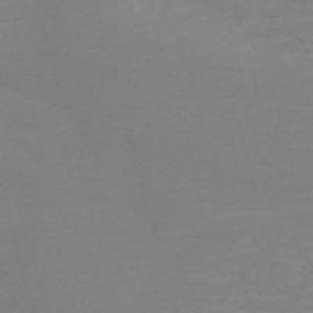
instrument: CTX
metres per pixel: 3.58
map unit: Nve
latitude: -59.2375
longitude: 60.4629
